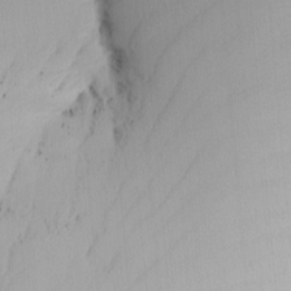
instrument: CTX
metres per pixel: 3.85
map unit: Nhu
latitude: -5.8800
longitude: -90.8569
